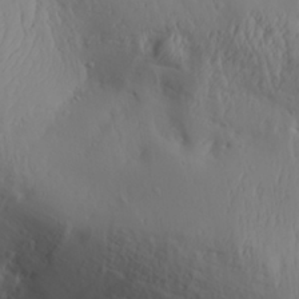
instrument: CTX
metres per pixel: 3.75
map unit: Aa
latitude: 30.3090
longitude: -132.5735
